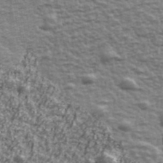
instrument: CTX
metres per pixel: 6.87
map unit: Ave
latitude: 42.5546
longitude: -113.2726
